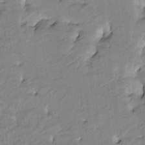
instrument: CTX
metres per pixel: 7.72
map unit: HNhu
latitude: 2.9702
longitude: -7.4048
